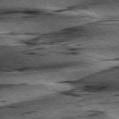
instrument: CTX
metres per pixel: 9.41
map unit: lApd
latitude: 76.5356
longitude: -71.3104
